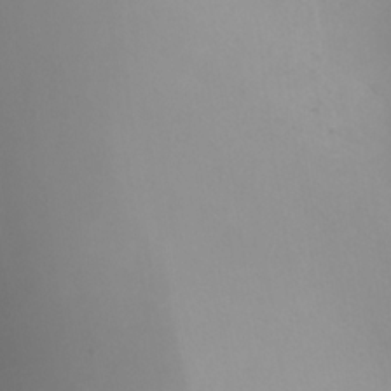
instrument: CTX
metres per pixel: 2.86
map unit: Nhu
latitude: -7.5777
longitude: -94.8002
